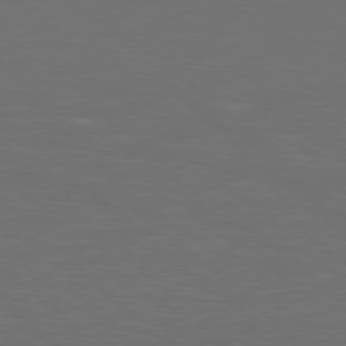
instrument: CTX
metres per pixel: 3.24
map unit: Hpe
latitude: 77.8583
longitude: -169.1025
